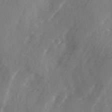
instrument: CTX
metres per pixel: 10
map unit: Ave
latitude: 2.1200
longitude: -111.0648
